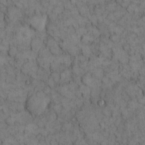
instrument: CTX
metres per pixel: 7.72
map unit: eHh
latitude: 13.0648
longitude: -64.5924
